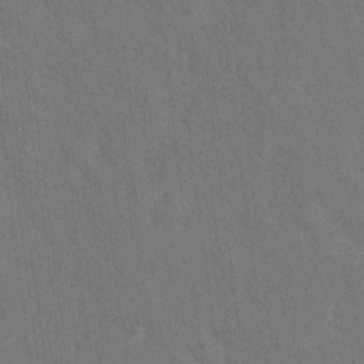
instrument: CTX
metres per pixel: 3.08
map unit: Hto
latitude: 15.3293
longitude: -36.2523
